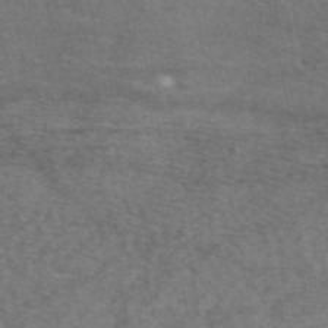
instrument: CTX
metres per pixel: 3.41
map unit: eAb
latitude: 49.5371
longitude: 121.0675
